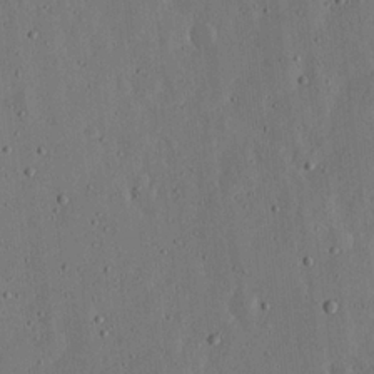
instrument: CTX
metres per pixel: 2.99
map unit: lHvf
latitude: 19.5560
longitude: -114.7624
